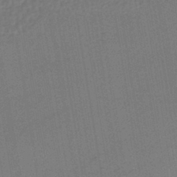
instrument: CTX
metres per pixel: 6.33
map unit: lHb
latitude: -41.9556
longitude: 68.4440
